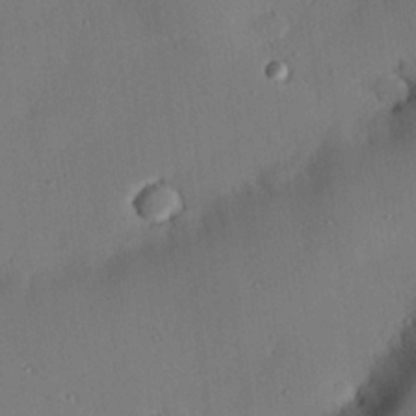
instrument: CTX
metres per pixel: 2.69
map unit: eHh
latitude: 22.5168
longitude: -90.9325
